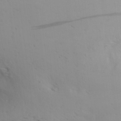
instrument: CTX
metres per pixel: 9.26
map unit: lAa
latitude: 20.0444
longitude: -138.3845
